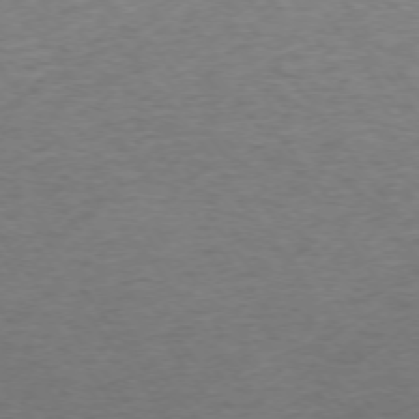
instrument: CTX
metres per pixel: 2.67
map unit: Ap
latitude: -74.4440
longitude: -79.1781
